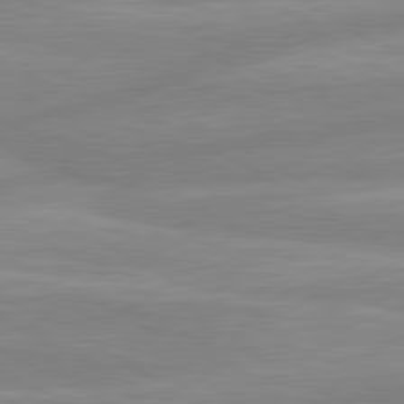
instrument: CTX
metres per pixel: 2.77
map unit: lApd
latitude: 80.4034
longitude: -168.5168
